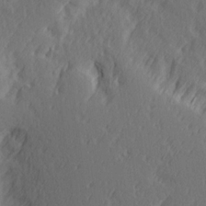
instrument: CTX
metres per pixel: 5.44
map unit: Ave
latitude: 14.1389
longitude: -106.1011
